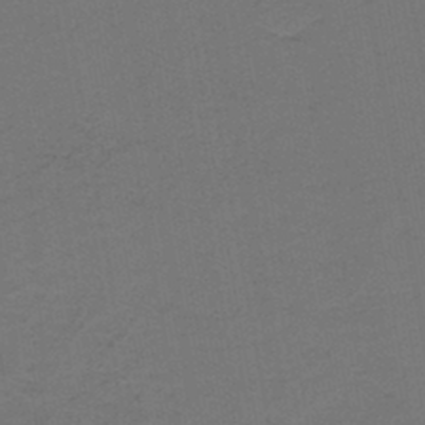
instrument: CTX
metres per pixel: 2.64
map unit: lHb
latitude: -43.1998
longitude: 53.5399
